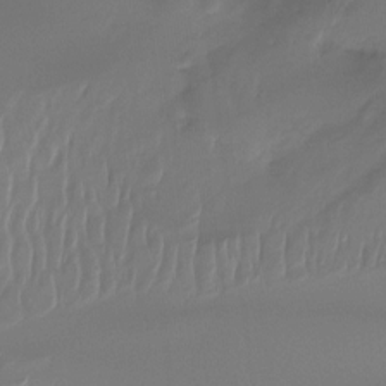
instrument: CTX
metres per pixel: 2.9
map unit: Htu
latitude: -15.1243
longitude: -45.6694
